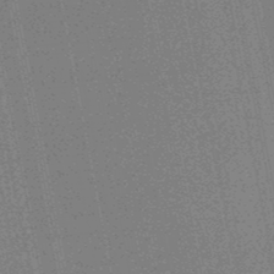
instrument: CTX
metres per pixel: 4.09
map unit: HNhu
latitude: -48.6708
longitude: 99.1998
